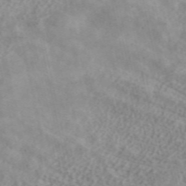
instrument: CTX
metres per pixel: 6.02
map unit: ANa
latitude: 40.1388
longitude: 34.5952
